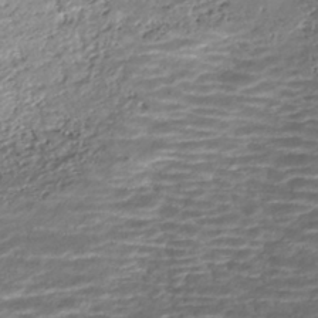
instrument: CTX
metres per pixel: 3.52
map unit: ANa
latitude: -41.7666
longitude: 109.1998
